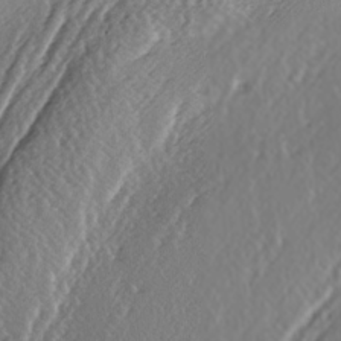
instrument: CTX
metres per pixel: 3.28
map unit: lAa
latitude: -6.6329
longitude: -124.5546
